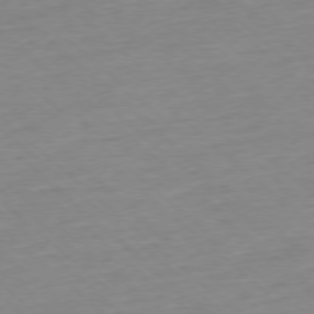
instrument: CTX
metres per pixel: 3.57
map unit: Ap
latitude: -77.5777
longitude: -96.9325
